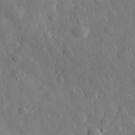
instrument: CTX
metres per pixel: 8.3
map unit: eHh
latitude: 29.3481
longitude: -77.8772
